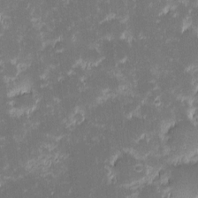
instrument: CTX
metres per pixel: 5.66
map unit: eHh
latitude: -2.0472
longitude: -86.3656
